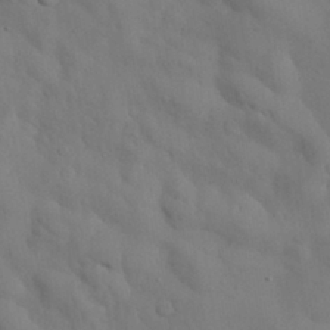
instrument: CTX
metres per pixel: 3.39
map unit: Nhu
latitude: 27.8772
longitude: -72.6113
